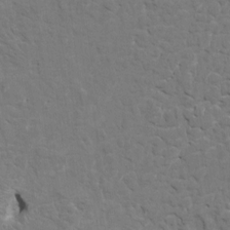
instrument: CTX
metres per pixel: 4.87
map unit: HNhu
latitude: 6.9514
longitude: -3.8961
